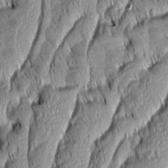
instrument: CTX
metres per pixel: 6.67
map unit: Aa
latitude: 7.6127
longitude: -129.6505
